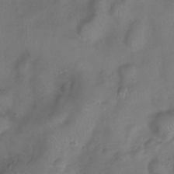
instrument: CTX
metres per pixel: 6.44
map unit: Ht
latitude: -5.8422
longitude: -19.7827
